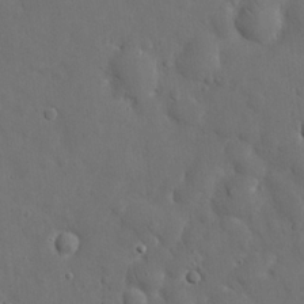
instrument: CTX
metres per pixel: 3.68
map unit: eHh
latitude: 22.0255
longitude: -62.8380
